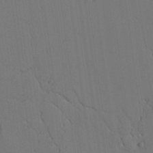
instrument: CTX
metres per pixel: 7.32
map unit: Aa
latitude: 26.3089
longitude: -137.9150
